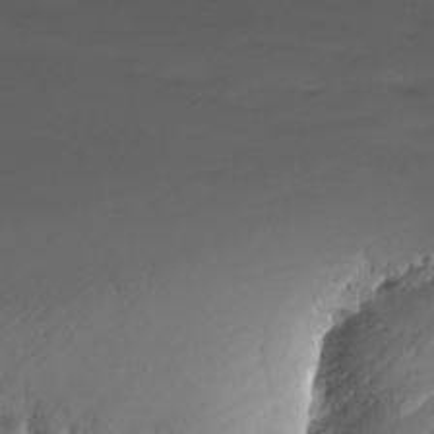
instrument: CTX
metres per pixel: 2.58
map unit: Nhu
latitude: -12.4062
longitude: -50.2900
